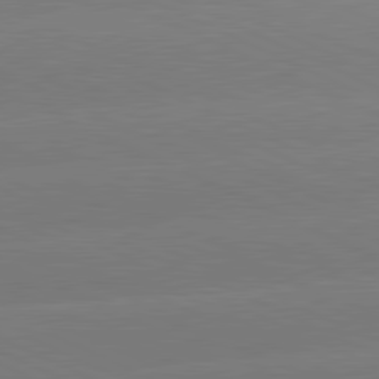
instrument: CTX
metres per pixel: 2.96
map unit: lApd
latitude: 81.1970
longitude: -155.5182
